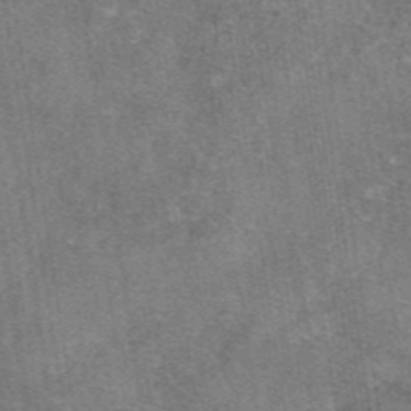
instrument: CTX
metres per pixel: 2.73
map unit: eAb
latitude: 47.1404
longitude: 102.9353
